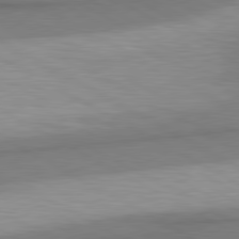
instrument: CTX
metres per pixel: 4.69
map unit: lApd
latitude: 80.6679
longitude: 163.2943
